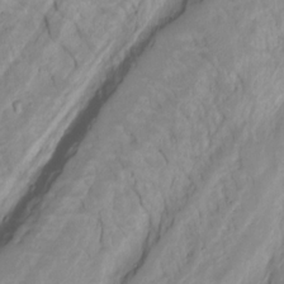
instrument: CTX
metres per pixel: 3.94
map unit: Hto
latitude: -8.5385
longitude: -44.2711
